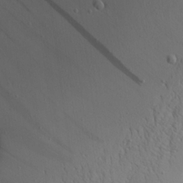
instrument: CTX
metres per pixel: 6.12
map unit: Aa
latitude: 21.3860
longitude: -143.7072
